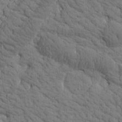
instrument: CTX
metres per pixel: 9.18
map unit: Htu
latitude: -2.1038
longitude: 174.1605
